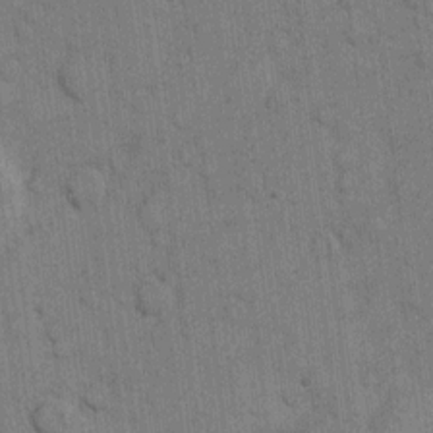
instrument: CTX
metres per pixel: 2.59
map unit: eHh
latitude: 10.4601
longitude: -66.1011
